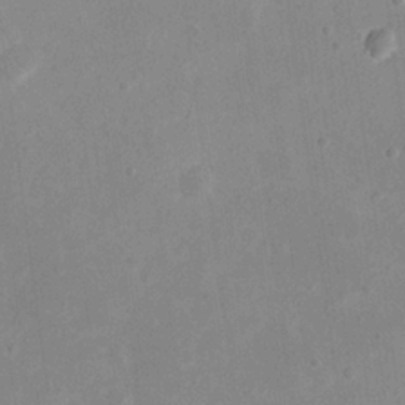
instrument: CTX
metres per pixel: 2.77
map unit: eHh
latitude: 19.5938
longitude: -70.6679
